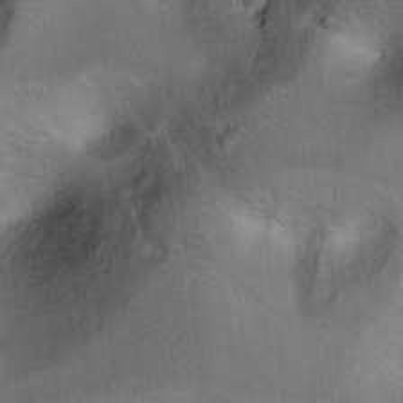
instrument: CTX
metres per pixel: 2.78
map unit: Hto
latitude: 7.9528
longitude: -30.3090
